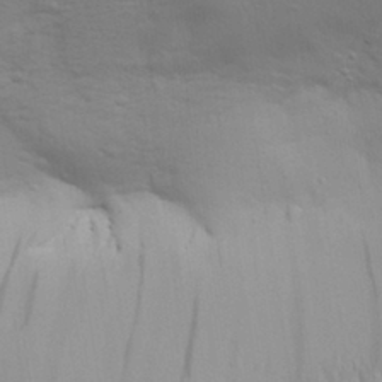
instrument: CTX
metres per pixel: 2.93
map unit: Aa
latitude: 30.7247
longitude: -134.4790
